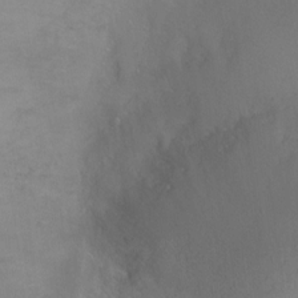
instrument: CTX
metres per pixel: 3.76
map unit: Ht
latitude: -9.3887
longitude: -36.8380
